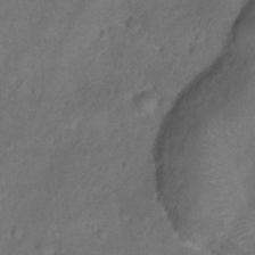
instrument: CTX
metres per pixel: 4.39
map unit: Ht
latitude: 0.5545
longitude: -32.9892
